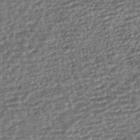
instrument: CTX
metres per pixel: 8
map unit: HNhu
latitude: -43.2187
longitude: 107.4644
